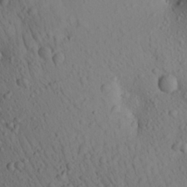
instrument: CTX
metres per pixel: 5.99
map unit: Aa
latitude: 23.3293
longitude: -138.8002
